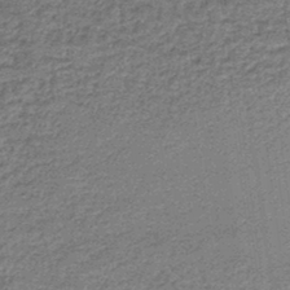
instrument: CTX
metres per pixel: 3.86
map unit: lHb
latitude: -44.1606
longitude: 66.7463
